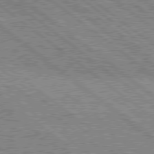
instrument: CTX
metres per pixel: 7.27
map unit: Hpe
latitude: 78.4223
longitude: -121.1970
